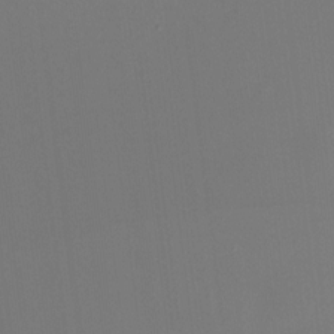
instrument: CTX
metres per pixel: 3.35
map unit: HNhu
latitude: 7.4048
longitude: 10.4629
